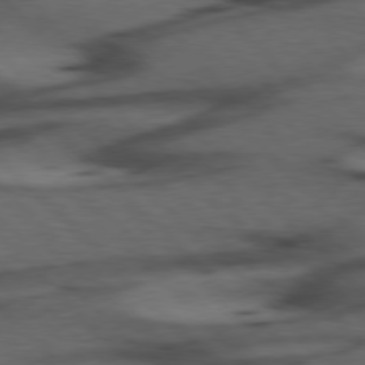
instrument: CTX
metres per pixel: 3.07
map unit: Hpe
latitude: 76.9891
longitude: -155.1025
